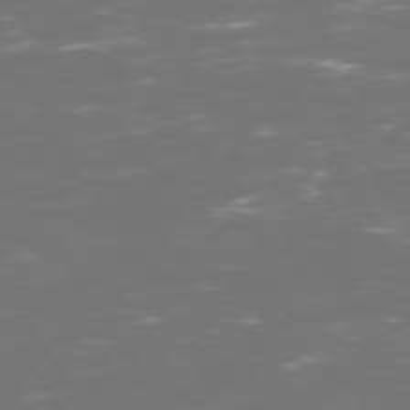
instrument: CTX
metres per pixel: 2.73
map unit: Hpe
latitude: 72.6302
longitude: -126.8002
